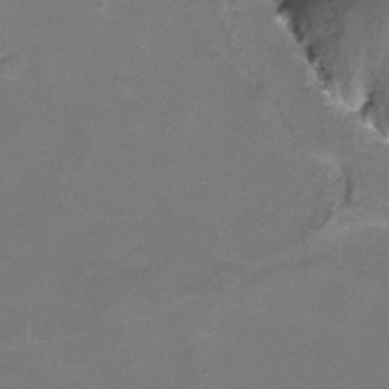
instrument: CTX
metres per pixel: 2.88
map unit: Nhu
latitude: -13.9178
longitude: -70.2333
